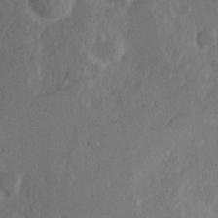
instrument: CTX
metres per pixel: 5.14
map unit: Hve
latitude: 25.1970
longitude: 145.0864
